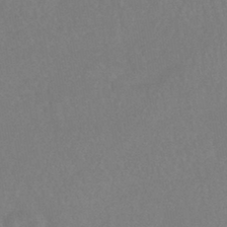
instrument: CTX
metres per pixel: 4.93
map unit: lHb
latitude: -41.4832
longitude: 73.2943
